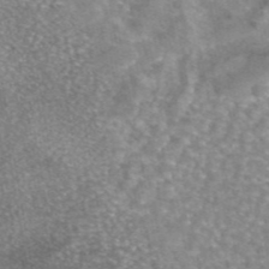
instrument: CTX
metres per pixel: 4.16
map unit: eAb
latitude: 45.3481
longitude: 104.4440
